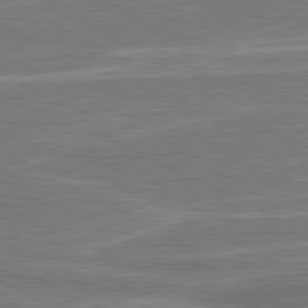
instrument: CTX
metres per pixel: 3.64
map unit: lApd
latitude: 80.7624
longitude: 140.6896
